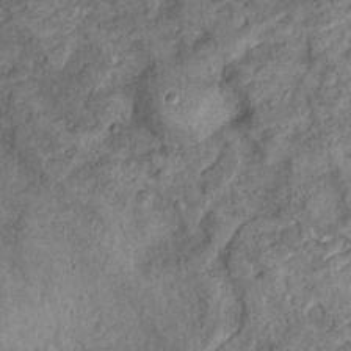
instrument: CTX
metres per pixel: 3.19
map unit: Ht
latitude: 11.1592
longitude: -39.8205
